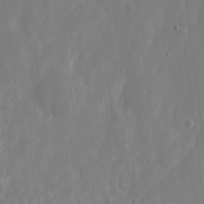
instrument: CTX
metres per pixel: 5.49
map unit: eHh
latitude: 10.1389
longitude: -70.8947
